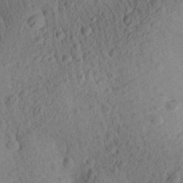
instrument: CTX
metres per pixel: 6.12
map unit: Aa
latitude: 27.8206
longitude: -141.9150
